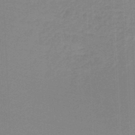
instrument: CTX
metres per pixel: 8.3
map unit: lHb
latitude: -46.2739
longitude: 64.1795
